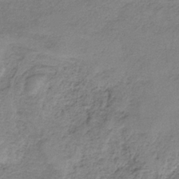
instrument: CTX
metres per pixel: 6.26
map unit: HNb
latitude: -34.3495
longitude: 56.7841
